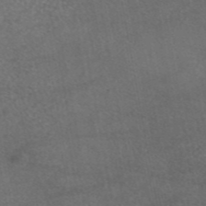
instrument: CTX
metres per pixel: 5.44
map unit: eAb
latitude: 45.4615
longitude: 114.2739
